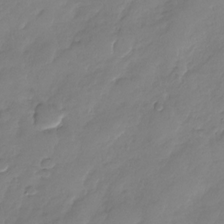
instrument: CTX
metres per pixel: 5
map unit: Nhu
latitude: -28.5574
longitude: -61.9717
